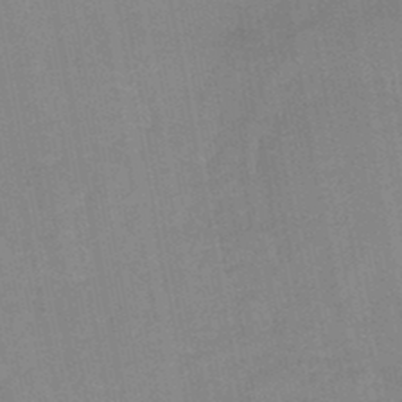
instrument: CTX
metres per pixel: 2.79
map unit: lHb
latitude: -45.6911
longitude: 78.6329
